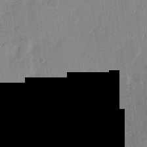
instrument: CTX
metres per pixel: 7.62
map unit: eHh
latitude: 8.8947
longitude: -68.3656
